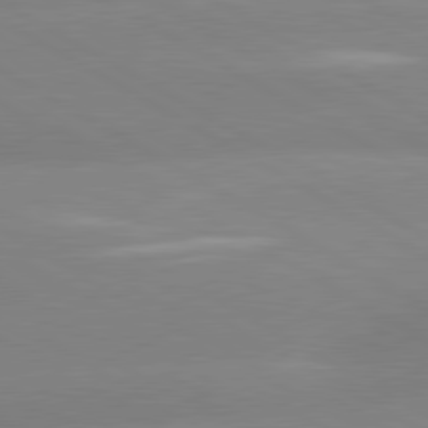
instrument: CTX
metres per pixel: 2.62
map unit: lApd
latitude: 80.4223
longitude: -152.9703
